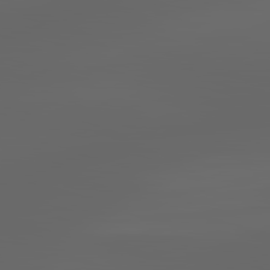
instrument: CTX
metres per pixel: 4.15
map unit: lApd
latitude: 83.0836
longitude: -136.9514
